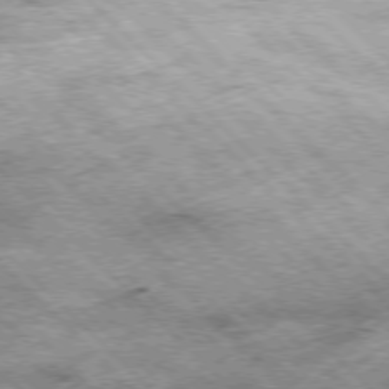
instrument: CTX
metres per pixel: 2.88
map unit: Hpe
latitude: -77.3888
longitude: 13.6155
